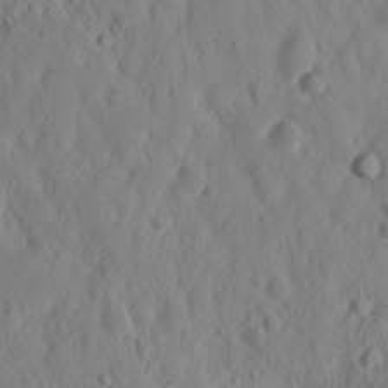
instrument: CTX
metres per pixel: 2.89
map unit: Nhu
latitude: 15.2159
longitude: -73.4427
